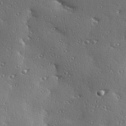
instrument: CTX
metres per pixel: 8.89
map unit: Hve
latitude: 27.5560
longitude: -92.5734
